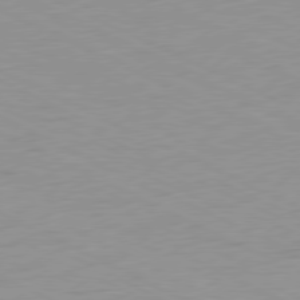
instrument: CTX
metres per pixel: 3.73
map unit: Ap
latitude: -78.5195
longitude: -72.5168
